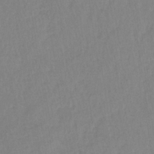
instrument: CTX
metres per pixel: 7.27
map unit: lHb
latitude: -35.0864
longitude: 72.7274
